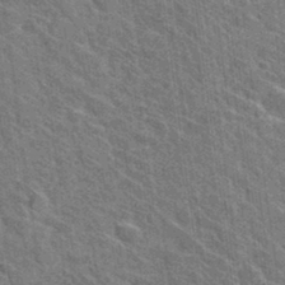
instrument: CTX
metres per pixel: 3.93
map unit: Hto
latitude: 31.5749
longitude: -44.4223
